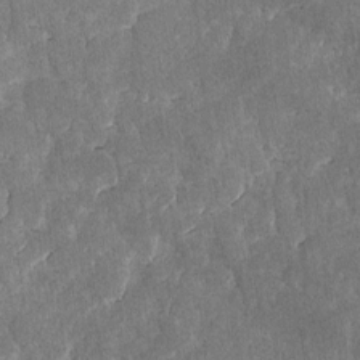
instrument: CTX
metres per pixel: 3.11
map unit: lAvf
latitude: -8.1417
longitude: -112.0255
